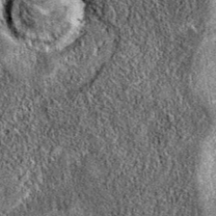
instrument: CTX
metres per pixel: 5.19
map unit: eAb
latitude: 36.9136
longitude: 108.9731
